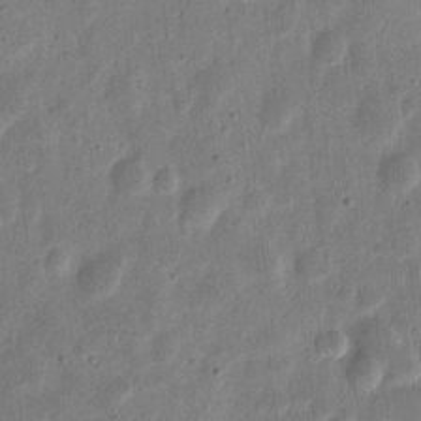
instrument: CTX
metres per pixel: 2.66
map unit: eHh
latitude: 7.3482
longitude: -71.4615
